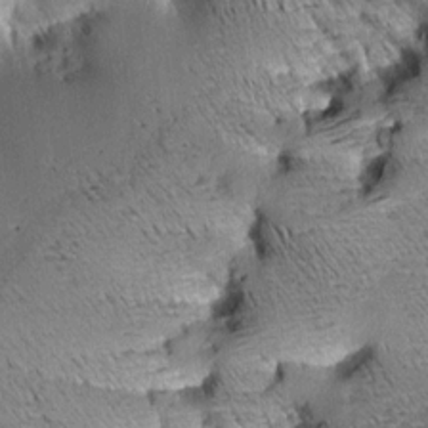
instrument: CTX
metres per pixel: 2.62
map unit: Aa
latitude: 9.4238
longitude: -142.9136
